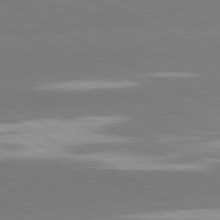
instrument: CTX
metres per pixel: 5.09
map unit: lApd
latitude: 81.0269
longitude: -153.7072
